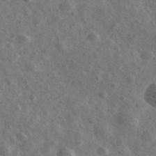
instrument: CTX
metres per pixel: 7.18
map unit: Ave
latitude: 38.6301
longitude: -106.9703
